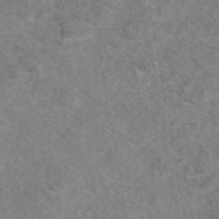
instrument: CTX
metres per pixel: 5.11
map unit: eAb
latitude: 48.3089
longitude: 110.7085
